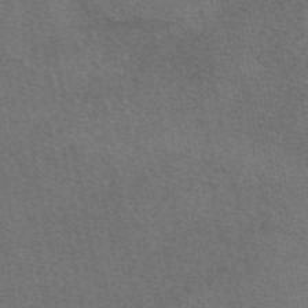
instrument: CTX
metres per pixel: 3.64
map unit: eAb
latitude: 48.7624
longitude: 115.8611
